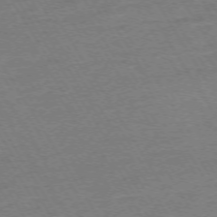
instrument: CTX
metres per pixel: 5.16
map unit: Ap
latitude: -73.5966
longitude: -85.1025
